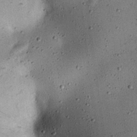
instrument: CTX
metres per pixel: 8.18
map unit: eHh
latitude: 24.6490
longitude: -71.0080
